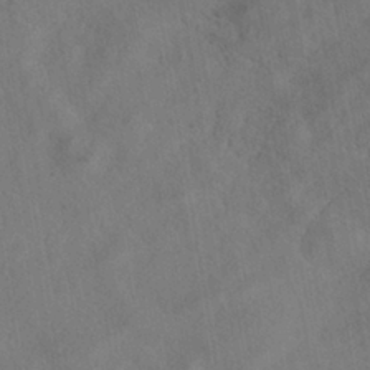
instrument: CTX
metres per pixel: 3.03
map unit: HNhu
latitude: -39.3510
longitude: 107.2187
